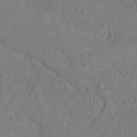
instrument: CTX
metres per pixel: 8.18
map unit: Ht
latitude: 2.4034
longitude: -33.5749
